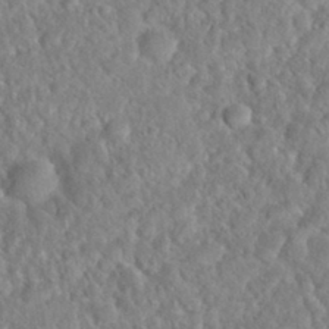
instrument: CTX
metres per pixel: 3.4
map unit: Nhu
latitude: 31.1026
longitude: -51.4615
